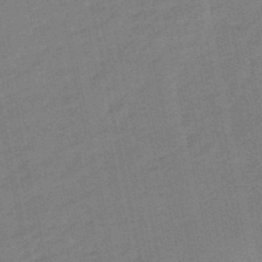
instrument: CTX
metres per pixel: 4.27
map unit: lHb
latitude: -49.6344
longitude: 80.5952
